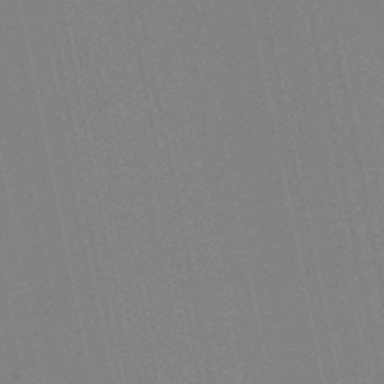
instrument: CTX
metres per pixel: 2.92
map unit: lHb
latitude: -49.0676
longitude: 67.3321
